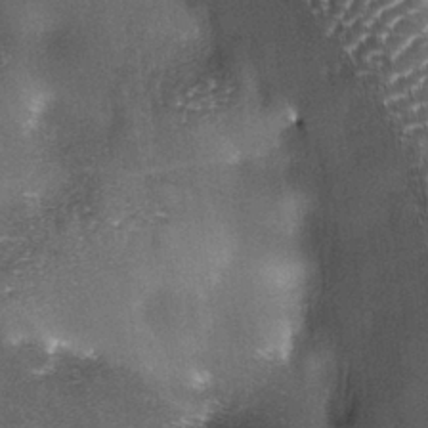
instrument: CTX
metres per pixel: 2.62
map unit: lAa
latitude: -4.6896
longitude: -128.0444
